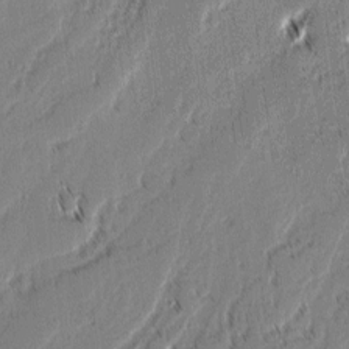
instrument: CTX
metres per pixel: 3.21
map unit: lAvf
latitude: 1.8205
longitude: -106.8002
